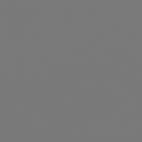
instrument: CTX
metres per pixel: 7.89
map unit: Hpe
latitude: 76.6679
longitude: -130.7247
